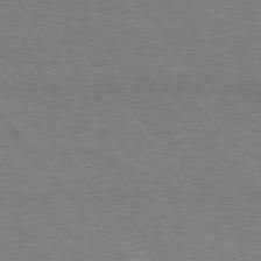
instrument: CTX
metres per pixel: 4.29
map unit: Hpe
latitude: 75.0836
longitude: -151.6694
